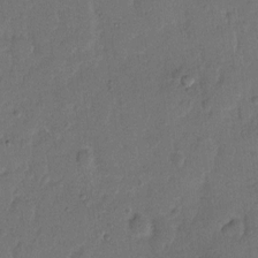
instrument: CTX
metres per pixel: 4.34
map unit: Hto
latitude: 8.1011
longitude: -61.8772
